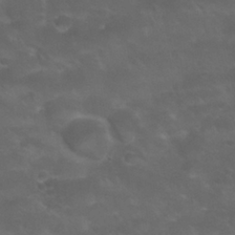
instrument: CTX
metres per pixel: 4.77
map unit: Nhu
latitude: 24.6301
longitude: -53.0081
